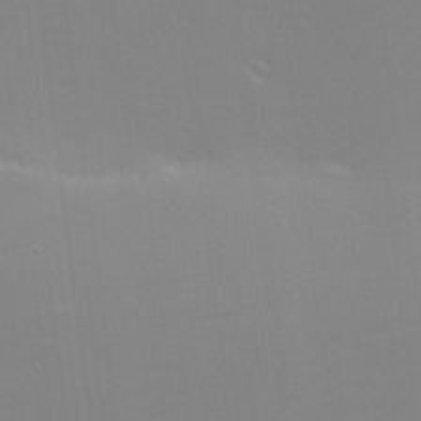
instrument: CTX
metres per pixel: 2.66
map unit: eHh
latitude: -2.8596
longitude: -80.4223
